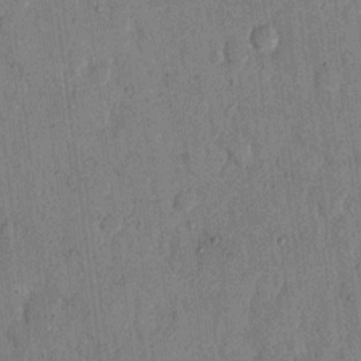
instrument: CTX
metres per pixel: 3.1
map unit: eHh
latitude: 13.8395
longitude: -68.6113
